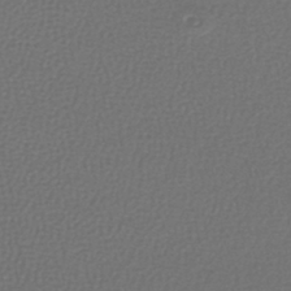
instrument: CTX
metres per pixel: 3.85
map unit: lHb
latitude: -42.8596
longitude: 72.7274
